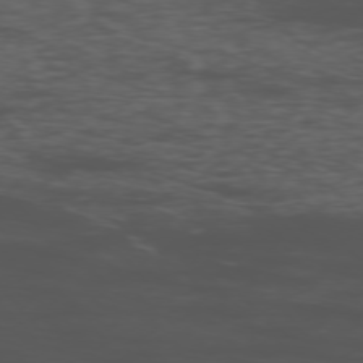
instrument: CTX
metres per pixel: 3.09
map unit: Ap
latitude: -76.2739
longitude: -83.0836
